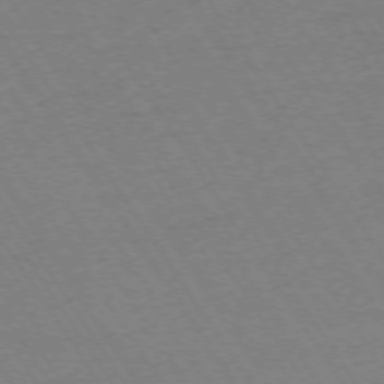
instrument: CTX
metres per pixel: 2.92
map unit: Ap
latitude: -73.9745
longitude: -71.5749
